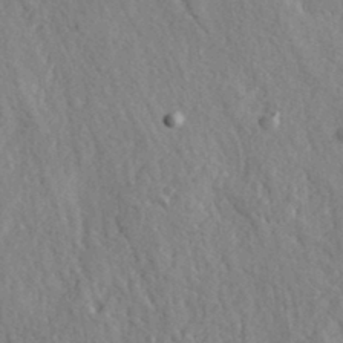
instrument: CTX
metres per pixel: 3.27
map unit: eHh
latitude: 33.5371
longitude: -78.1956
